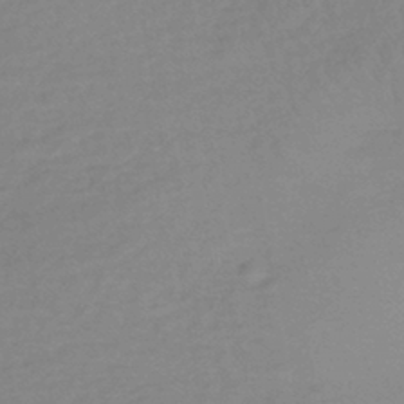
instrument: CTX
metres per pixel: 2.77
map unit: lHb
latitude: -36.2361
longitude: 68.8219
